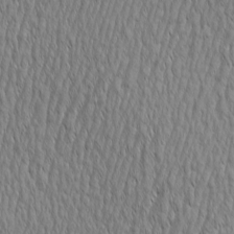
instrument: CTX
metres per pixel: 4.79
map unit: Aa
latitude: 6.9703
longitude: -129.8205
